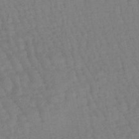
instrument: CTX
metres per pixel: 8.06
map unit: eHb
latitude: -46.5573
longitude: 80.5574
